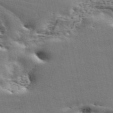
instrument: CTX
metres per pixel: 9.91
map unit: ANa
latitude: 42.5924
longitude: 47.0486
